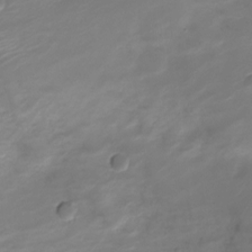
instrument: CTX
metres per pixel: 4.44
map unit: Nve
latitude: -21.0675
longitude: 105.7099
